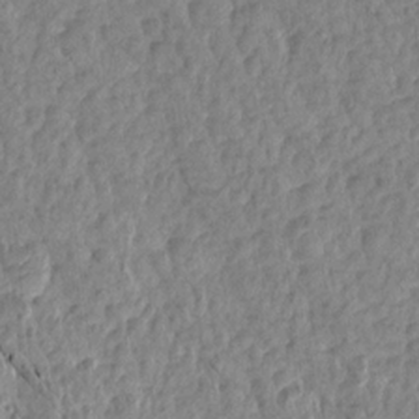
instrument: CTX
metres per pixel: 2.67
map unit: Aa
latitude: 15.8395
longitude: -146.2523
